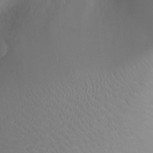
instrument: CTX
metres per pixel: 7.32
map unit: Ht
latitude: -4.0850
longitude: -16.6679
